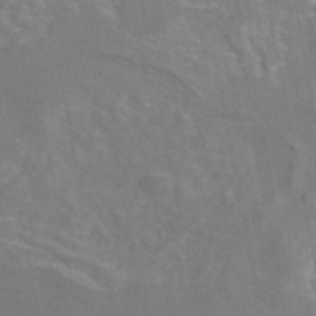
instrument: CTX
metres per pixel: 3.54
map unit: eAb
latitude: 46.4979
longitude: 116.2928
